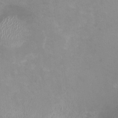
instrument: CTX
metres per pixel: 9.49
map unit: HNhu
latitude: -1.1998
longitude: -4.4034
